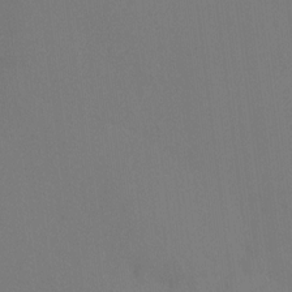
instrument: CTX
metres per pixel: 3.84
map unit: HNhu
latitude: 7.1025
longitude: 1.7289
